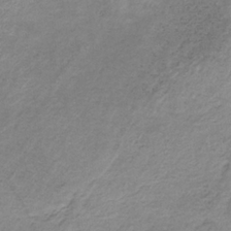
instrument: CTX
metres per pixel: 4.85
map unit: HNb
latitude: -32.0094
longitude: 61.2376
